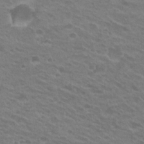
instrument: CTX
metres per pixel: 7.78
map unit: Hto
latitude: 26.3278
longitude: -29.5749
